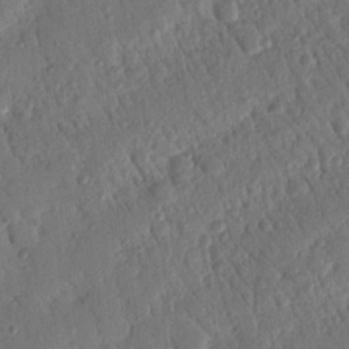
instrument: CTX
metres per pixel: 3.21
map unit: Nhu
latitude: 19.3103
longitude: -78.4223
